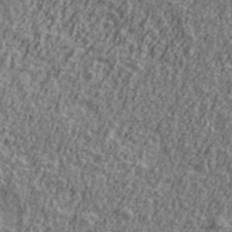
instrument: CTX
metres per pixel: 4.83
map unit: Ave
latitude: 41.7071
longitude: -111.7261
